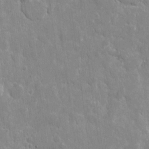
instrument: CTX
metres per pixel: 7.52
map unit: eHh
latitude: 9.6127
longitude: -69.9717
